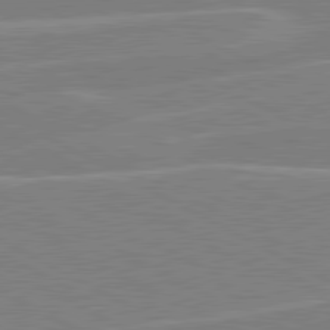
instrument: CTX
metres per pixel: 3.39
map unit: lApd
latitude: 80.8380
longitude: 121.5966
